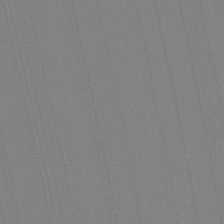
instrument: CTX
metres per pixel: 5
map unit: Aa
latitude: 29.1970
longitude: -147.6883
